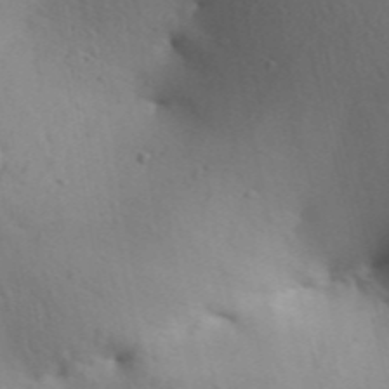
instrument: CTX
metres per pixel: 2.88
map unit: Aa
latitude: 30.1011
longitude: -146.6113
